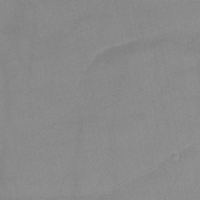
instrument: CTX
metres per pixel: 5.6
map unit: HNb
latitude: -44.7463
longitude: -42.7057
